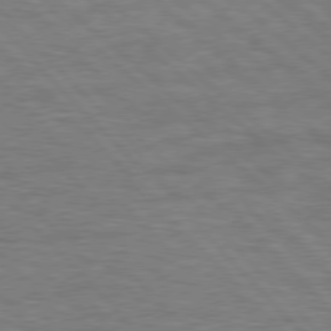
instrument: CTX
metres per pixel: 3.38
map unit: Hpe
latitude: 77.1592
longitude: -150.7624
